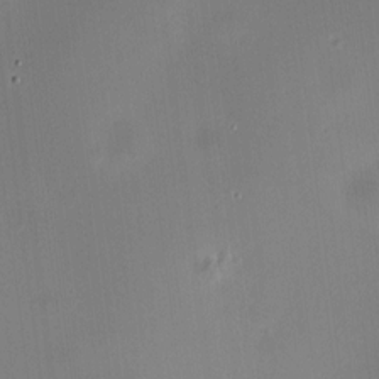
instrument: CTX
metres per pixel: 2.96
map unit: HNhu
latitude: 8.8002
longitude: 10.1606
